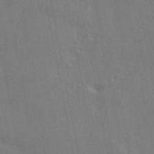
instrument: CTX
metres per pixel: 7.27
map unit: ANa
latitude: 49.9528
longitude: -80.7435
